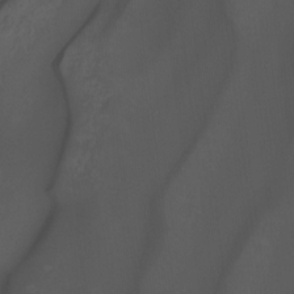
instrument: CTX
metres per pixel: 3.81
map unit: Hto
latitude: -7.7288
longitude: -45.4426
